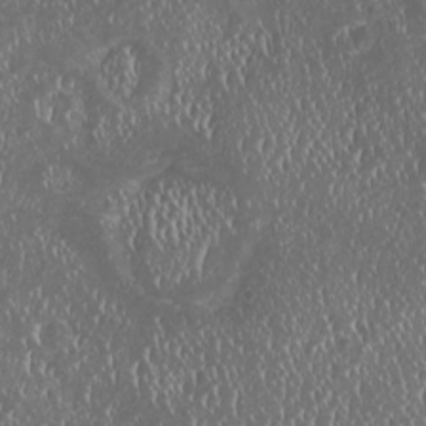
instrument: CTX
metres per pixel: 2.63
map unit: HNhu
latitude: -2.1983
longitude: 11.0675
